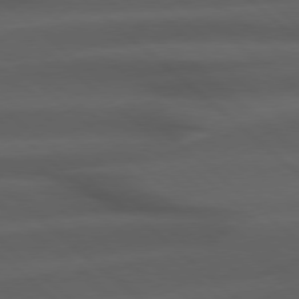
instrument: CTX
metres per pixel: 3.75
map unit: Hpe
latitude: 77.7827
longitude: -126.4601
